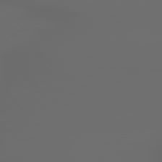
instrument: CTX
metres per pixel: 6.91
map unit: lApd
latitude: 79.1592
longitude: -166.7813
